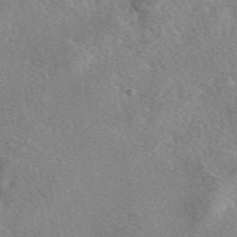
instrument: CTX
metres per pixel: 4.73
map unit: eAb
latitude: 47.6505
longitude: 107.8801
